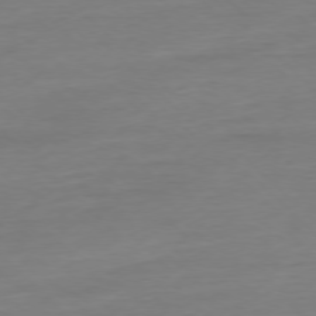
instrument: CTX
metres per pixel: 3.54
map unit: Ap
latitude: -77.5966
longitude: -81.7261
